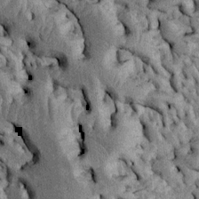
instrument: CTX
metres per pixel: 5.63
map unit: Htu
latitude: -5.0864
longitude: 156.9730
